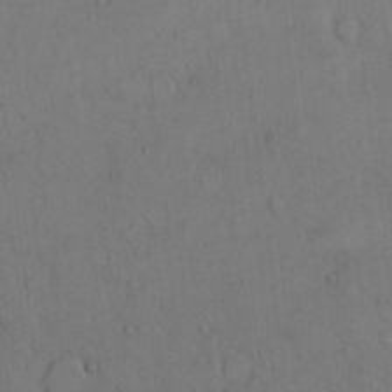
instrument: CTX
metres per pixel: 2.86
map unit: Hto
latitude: 7.9528
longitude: -60.3278
